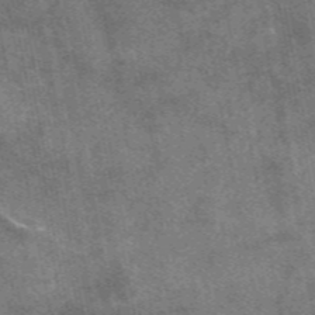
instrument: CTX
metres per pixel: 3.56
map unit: eAb
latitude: 48.1767
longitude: 121.9745
